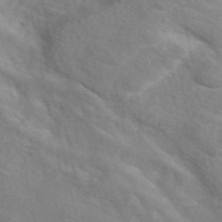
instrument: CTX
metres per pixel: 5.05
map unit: eAb
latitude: 48.4790
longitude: 119.5210
